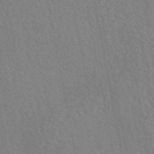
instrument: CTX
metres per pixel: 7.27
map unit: eAb
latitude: 46.2901
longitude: 112.8408
